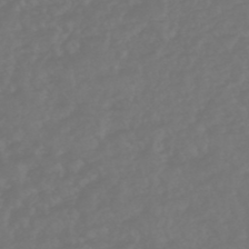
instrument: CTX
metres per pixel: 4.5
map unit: HNhu
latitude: -47.9745
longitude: 97.6722
